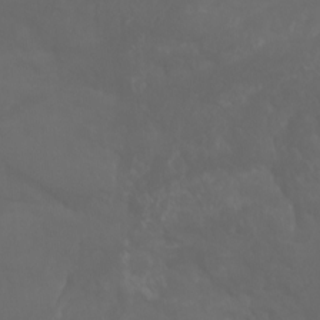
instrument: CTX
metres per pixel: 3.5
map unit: Aa
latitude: -7.5588
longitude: -79.2159
